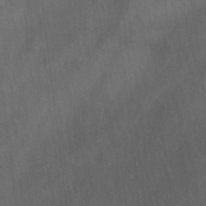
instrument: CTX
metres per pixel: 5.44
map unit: Ave
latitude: 22.5735
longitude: -136.5546
